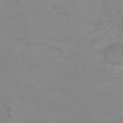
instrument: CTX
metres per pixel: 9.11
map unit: Ht
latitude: 1.5371
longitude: -32.8569
